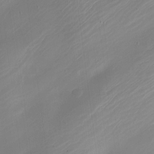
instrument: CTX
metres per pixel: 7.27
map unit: Nhe
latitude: -19.5777
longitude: 144.2928
